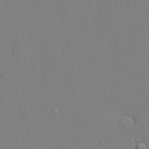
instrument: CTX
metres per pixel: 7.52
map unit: lHvf
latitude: 20.9703
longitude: 142.2361
